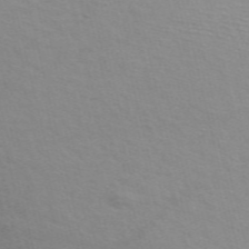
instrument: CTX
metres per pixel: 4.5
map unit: ANa
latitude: 51.1025
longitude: -71.1214
